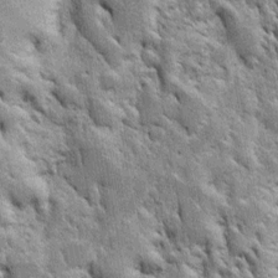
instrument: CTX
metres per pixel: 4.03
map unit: Htu
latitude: -3.9367
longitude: 150.9730
